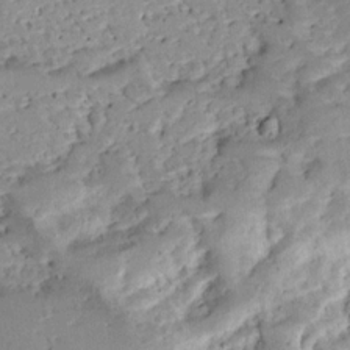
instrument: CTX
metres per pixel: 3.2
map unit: Ave
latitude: 13.1214
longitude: -138.5357
